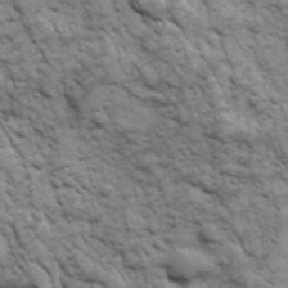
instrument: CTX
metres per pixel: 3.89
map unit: Ave
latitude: 16.7246
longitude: -132.3278
